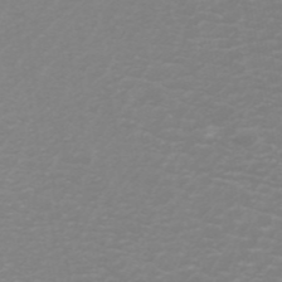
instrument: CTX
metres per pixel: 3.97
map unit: ANa
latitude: 44.9136
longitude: 29.4643
